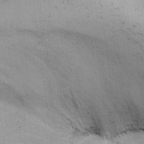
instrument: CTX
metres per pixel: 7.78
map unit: Nhu
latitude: 26.3467
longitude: -69.2159
